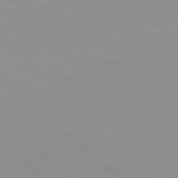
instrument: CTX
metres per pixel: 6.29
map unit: Hpe
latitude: 78.2145
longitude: -142.1956
